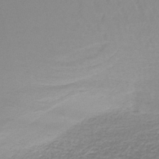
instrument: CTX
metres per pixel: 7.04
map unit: lHb
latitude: -44.5385
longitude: 62.3306
